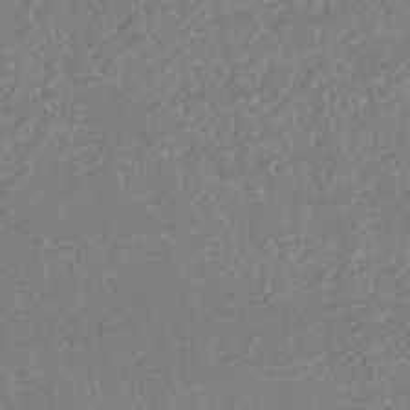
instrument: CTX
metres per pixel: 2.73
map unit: HNhu
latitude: -46.6140
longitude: 96.9353
